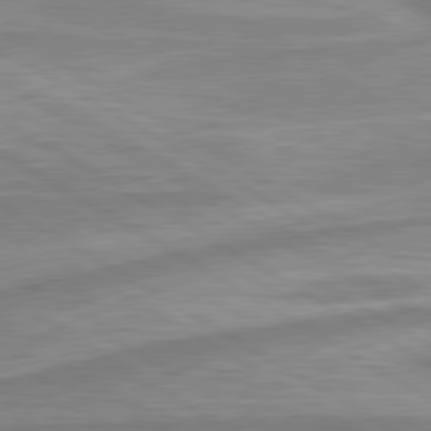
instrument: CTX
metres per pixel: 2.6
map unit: lApd
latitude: 80.4223
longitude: -172.4223
